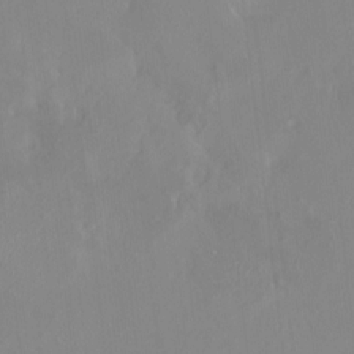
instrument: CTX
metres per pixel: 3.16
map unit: HNhu
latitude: 7.3104
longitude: 2.3684
